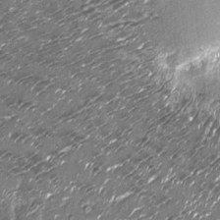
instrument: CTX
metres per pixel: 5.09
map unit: Nhu
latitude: -13.7100
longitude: -22.8758
